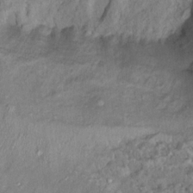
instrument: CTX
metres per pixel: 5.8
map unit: Nhu
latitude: 11.6505
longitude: -27.4238
